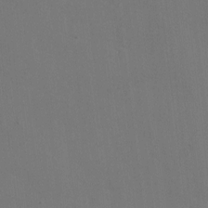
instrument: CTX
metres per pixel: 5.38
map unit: eHh
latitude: 4.9136
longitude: -65.8016
